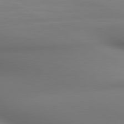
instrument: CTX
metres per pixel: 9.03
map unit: lApd
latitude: 80.4601
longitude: 136.8975
